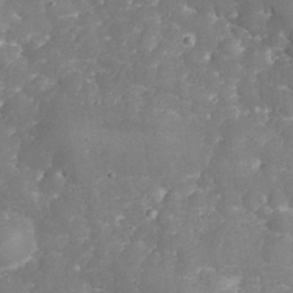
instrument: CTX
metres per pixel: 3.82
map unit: eHh
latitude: 31.4805
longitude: -65.1781
